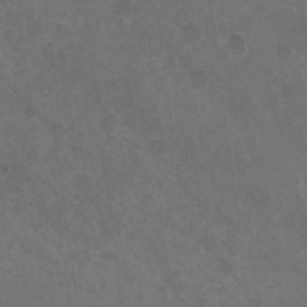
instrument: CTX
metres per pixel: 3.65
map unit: HNhu
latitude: 4.2900
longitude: -1.7260
